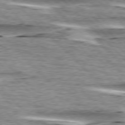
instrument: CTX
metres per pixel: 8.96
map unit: lApd
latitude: 76.5545
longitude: -78.7624
